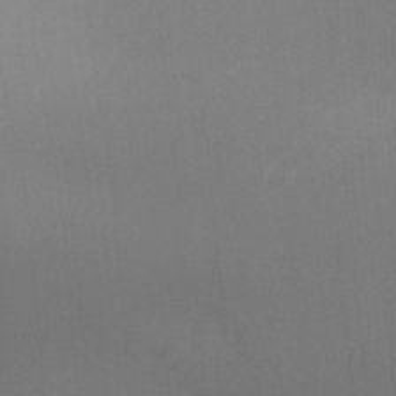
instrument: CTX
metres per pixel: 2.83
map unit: Ht
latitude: -6.0661
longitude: -26.4412
